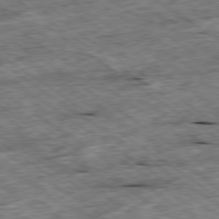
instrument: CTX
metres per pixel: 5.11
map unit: Ap
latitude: -79.7099
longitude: -87.7072
